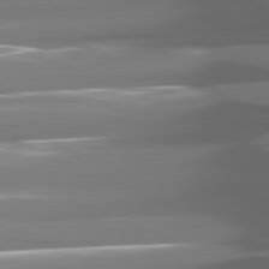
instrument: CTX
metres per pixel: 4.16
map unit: lApd
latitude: 81.2915
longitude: -141.6316
